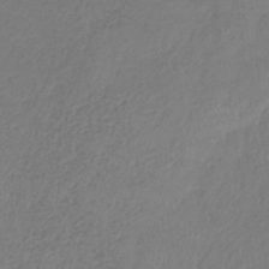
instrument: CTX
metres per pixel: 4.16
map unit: lHb
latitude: -39.0676
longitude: 73.6911
